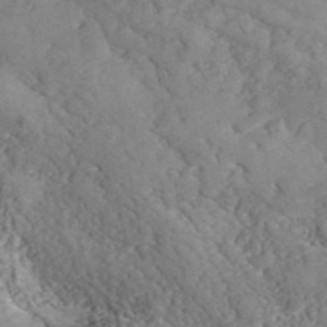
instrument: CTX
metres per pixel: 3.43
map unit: ANa
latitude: 41.0269
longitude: 52.0283
